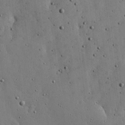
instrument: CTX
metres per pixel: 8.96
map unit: lHvf
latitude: 18.8569
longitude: -114.3656
